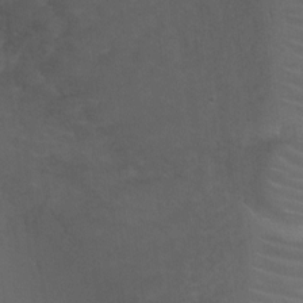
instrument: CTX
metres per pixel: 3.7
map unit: Ht
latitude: 1.9906
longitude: -25.9339
